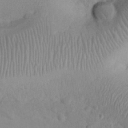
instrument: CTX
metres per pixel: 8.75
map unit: eHh
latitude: 25.2914
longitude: -66.4412
